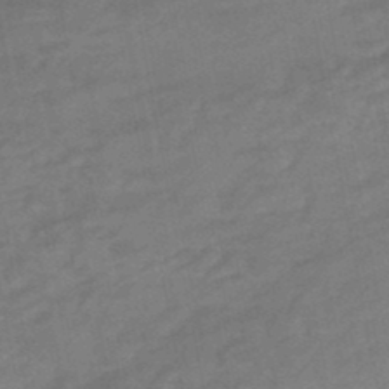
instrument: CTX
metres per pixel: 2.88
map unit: HNhu
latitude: -47.5210
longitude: 89.9745
